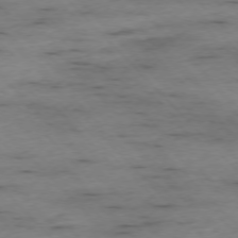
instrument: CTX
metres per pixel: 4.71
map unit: Ap
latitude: -76.4629
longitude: -89.4238
